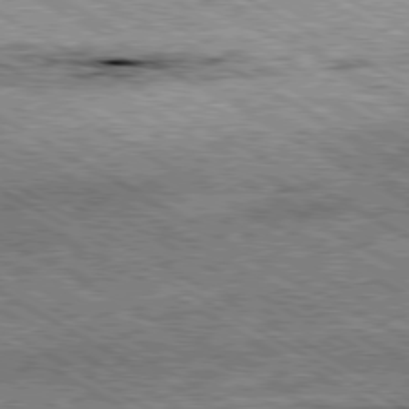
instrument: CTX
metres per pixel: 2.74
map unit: Ap
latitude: -80.1984
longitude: -79.2348
